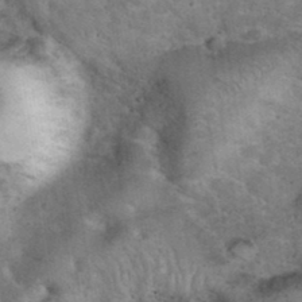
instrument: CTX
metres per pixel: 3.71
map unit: eHh
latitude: 37.2348
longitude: -66.4412
